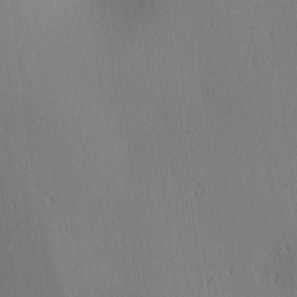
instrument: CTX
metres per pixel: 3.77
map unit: lAa
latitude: 1.7449
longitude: -116.9136
